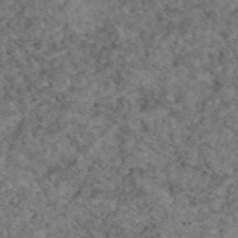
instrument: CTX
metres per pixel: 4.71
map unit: eAb
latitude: 47.7828
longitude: 113.9367
